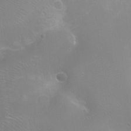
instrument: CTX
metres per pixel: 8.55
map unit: Ht
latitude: -16.6330
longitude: -40.2711
